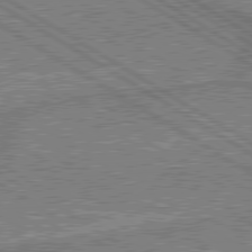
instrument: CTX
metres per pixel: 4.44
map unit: lApd
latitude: 79.7450
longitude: 169.0108
